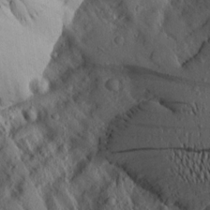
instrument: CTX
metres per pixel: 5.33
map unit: Aa
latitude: 16.5357
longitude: -144.0822
